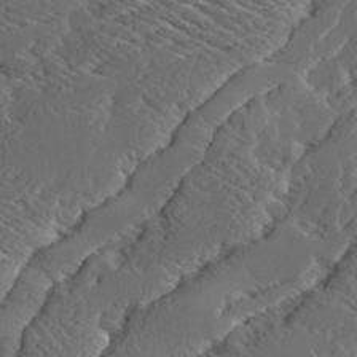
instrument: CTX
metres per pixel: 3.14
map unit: Ave
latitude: 14.2901
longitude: -136.3656
